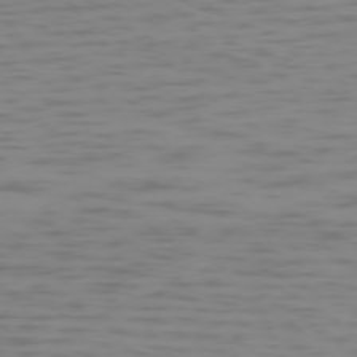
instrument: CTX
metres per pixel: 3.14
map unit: Ap
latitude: -75.3510
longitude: -67.5182
